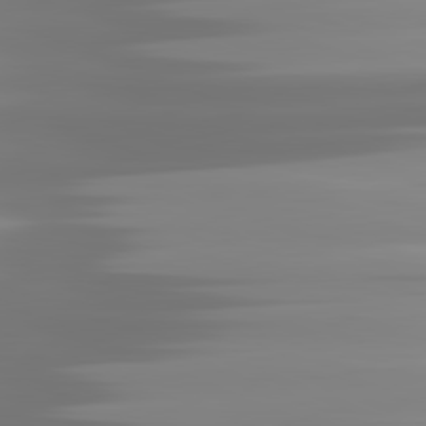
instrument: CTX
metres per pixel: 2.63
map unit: lApd
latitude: 81.7827
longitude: -138.5168
